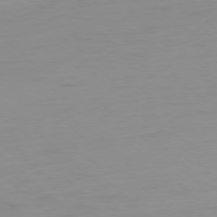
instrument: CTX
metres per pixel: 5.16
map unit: Ap
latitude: -78.2928
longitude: -77.8772
